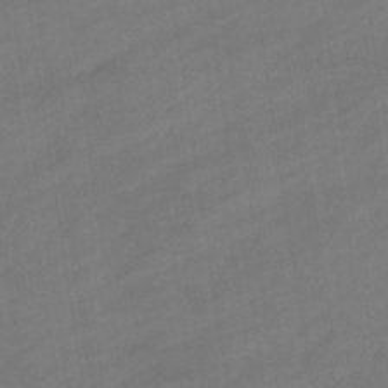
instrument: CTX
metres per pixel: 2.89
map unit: eHb
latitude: -36.8408
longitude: 79.2754
